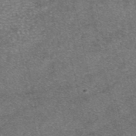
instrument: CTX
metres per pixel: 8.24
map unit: eAb
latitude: 46.8569
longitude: 105.0297
